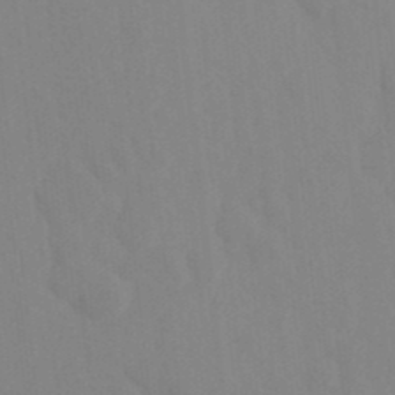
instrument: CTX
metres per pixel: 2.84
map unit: Ht
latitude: -14.8975
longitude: -56.1199
